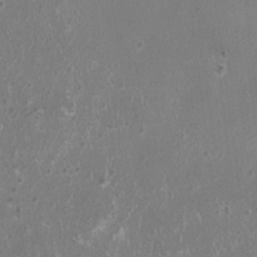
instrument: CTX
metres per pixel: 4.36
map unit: HNhu
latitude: 0.1388
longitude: 1.5399
